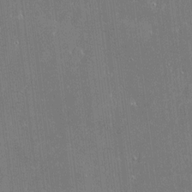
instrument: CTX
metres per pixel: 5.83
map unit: Htu
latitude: -6.4062
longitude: 175.8800
